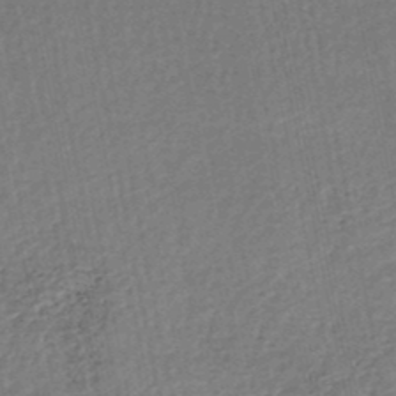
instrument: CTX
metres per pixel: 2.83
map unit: HNhu
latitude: -49.2754
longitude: 101.7666
